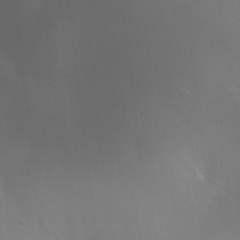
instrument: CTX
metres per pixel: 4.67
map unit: HNhu
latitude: 8.4979
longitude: -1.4615
